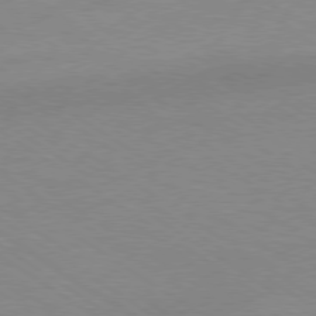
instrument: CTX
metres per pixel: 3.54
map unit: Ap
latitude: -80.0661
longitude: -66.3656
